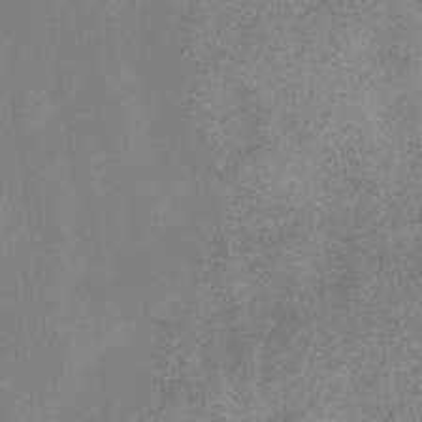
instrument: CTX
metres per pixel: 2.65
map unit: HNb
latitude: -33.1809
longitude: 56.9919
